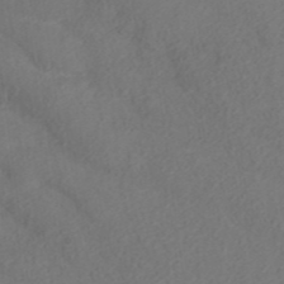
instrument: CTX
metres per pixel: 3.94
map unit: ANa
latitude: 36.3090
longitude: 13.7478
